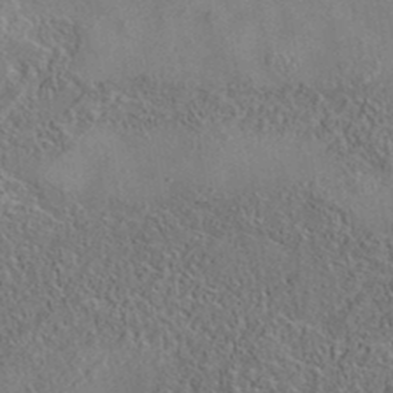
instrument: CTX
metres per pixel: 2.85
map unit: eAb
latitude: 35.9339
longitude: 111.2753
